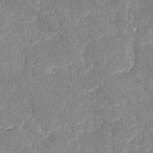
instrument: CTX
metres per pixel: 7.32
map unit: lAvf
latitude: -8.1417
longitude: -112.0822
